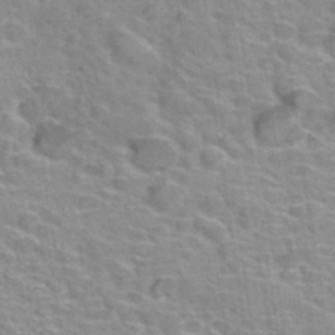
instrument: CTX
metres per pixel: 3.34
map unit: Hto
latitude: 34.3845
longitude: -39.7827
